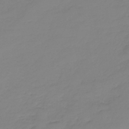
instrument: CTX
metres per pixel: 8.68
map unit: HNb
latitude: -35.7100
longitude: 51.4643
